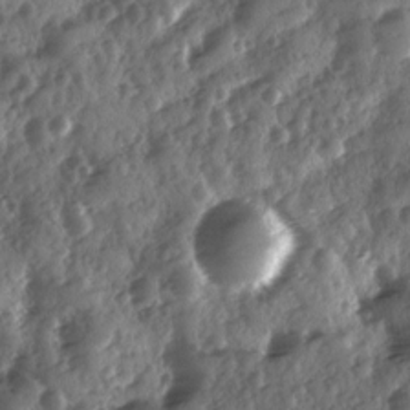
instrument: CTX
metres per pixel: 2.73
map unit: Ave
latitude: 11.3293
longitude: -103.2348
